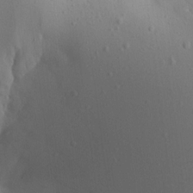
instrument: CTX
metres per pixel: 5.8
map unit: Aa
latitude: 14.9892
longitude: -142.8191
